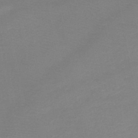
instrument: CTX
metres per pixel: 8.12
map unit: HNb
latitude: -48.9731
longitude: -42.7624
